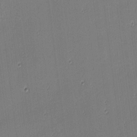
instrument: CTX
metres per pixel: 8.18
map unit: eHh
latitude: -2.8030
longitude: -83.1781
